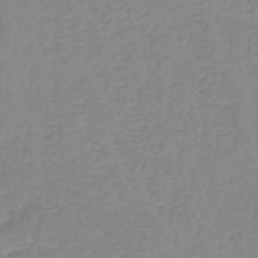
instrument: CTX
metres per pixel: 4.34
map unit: lHb
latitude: -44.4062
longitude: 54.5007
